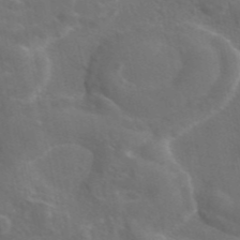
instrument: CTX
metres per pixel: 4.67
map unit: eAb
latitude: 45.6316
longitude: 125.2565
